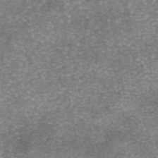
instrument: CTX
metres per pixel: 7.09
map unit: eAb
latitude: 46.1767
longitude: 104.1039
